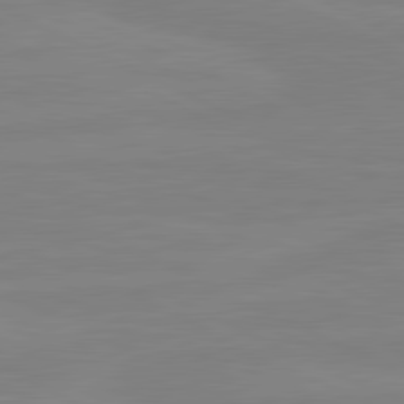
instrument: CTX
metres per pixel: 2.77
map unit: lApd
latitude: 81.3293
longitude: -177.3292
